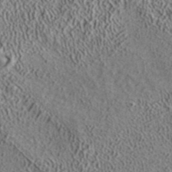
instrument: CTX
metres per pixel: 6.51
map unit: ANa
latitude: 39.9528
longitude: 17.6722
